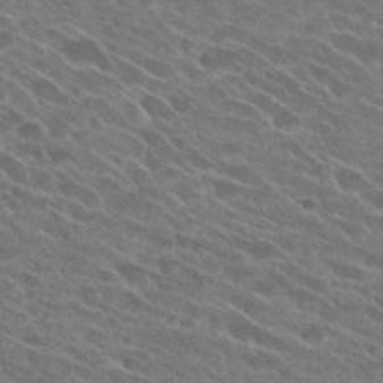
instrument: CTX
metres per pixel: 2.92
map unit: Hto
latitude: 26.4412
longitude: -42.1389
